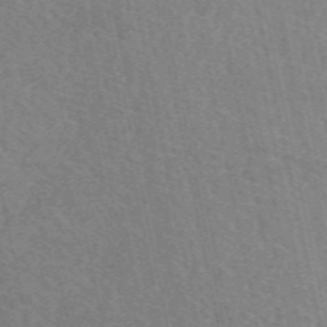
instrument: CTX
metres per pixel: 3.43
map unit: eAb
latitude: 51.1025
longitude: 109.3887
